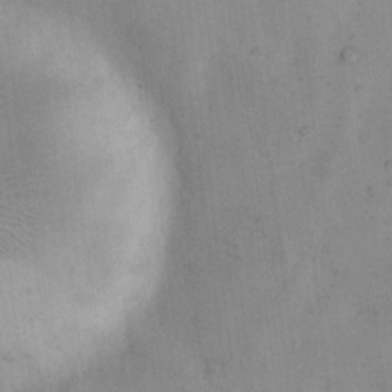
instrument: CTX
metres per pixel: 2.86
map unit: Hto
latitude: 9.2159
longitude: -59.2348
